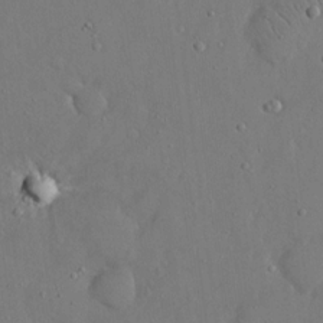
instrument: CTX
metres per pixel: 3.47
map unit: eHh
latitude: 15.9717
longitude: -70.9702
